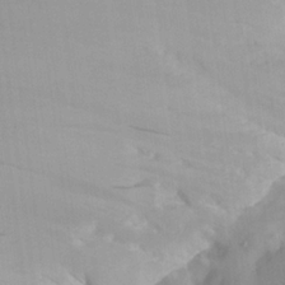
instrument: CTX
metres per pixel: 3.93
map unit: Aa
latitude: 21.6316
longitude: -146.3468
